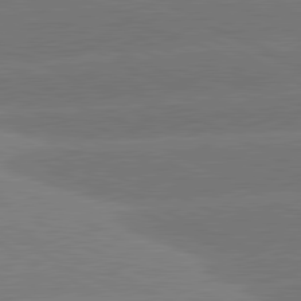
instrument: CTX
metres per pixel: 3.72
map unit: lApd
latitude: 81.3293
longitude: -153.2159
